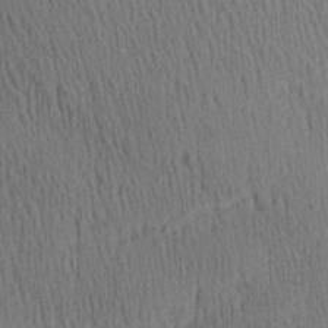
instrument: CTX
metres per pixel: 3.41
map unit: Aa
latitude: 28.5357
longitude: -138.5924
